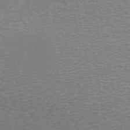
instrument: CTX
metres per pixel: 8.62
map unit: ANa
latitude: 44.5734
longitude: 29.4077
